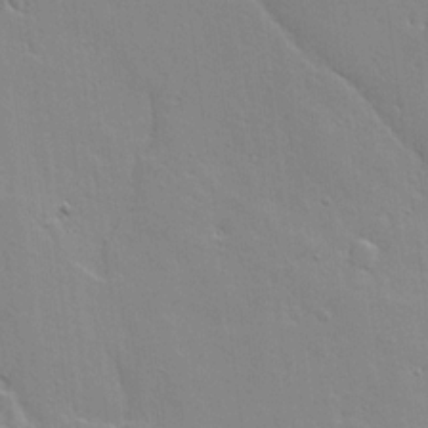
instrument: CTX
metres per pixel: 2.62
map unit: Ave
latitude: 13.1970
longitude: -134.4034
